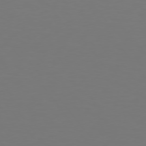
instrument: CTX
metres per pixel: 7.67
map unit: Hpe
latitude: 74.8380
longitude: -123.9150
